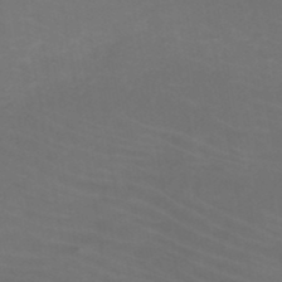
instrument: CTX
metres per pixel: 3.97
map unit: HNb
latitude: -49.8989
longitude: -50.7057
